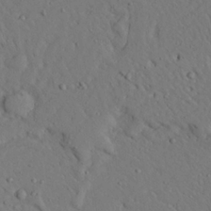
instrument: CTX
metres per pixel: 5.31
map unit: Ave
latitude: 23.8016
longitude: -132.2523
